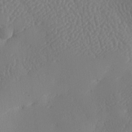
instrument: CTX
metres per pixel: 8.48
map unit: lAa
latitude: -8.6707
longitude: -128.6301
